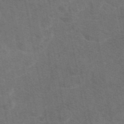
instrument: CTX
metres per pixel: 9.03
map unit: eAb
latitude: 47.8773
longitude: 116.5006
